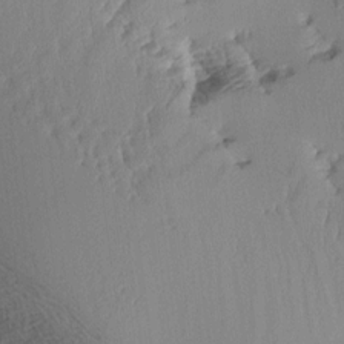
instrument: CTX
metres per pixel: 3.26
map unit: Aa
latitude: 10.5546
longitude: -126.9514
